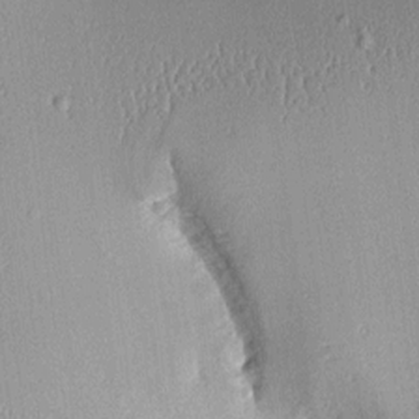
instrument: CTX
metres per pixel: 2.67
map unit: Aa
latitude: 10.3656
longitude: -128.1200
